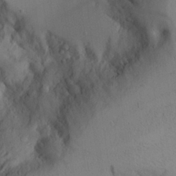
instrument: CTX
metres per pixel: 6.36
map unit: Aa
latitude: 25.9339
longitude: -132.3845
